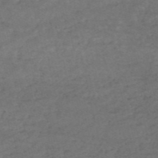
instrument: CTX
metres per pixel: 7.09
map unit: HNb
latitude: -55.3321
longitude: -45.0836
